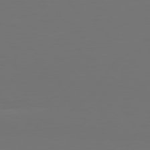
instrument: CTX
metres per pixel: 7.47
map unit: Hpe
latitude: 74.2523
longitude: -129.9528
